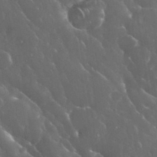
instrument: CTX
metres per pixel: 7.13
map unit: eHh
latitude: 34.0255
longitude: -62.5357
